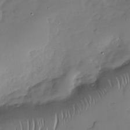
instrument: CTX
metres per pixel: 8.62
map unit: Nhu
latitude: -27.6721
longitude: -64.1578
